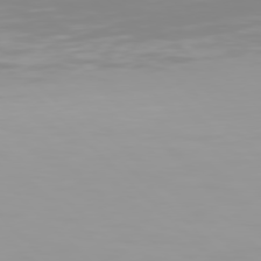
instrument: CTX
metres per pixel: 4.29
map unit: Hpe
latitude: 77.3670
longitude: -173.1592
